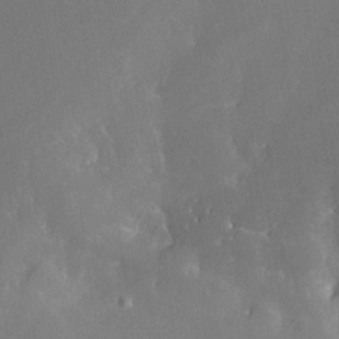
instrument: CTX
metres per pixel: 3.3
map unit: Nhe
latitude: -26.8974
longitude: -110.0633
